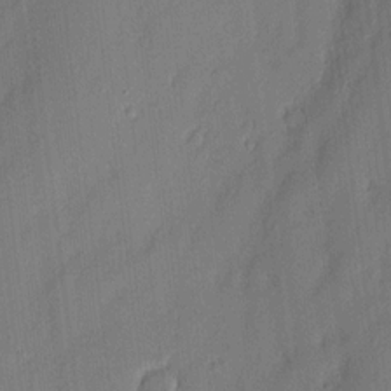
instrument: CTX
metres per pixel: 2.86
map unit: eHh
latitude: 4.3467
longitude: -76.8758
